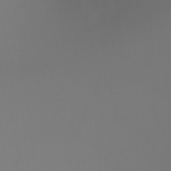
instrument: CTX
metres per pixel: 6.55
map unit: Ht
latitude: -5.4454
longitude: -26.1011
